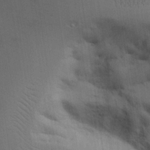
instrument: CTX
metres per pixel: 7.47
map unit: Aa
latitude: 26.2145
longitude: -129.8205
